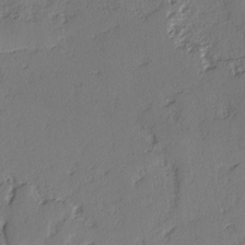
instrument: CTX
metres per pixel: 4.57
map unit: lAvf
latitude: -3.2564
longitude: -107.5749
